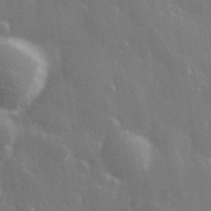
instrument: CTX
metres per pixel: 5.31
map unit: Hve
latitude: 27.8017
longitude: 146.7085
